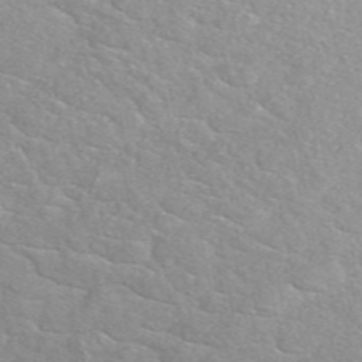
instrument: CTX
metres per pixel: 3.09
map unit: eAb
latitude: 48.9892
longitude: 118.9542
